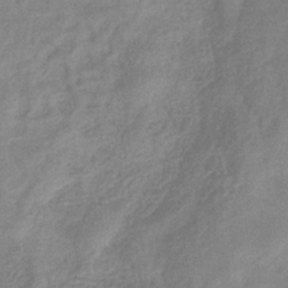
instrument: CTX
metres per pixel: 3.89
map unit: eHb
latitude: -32.2362
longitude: 74.7841
